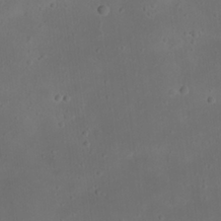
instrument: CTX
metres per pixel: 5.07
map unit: Nhu
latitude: 22.5735
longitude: -72.7813
